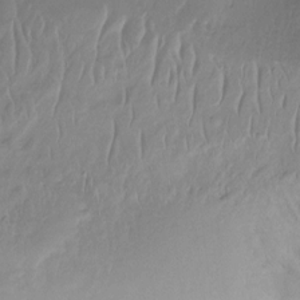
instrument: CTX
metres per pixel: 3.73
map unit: Htu
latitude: -14.2740
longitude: -44.7435
